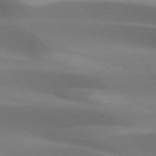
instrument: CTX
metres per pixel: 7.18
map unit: lApd
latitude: 73.3482
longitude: -50.6868
